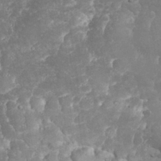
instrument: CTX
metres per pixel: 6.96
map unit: eHh
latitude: 32.1200
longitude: -64.0255
